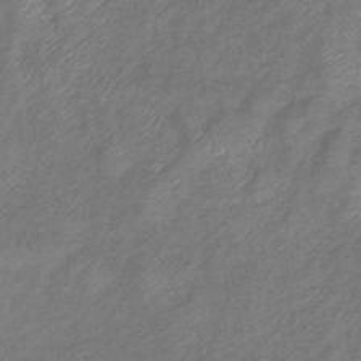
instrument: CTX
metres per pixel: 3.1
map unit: eHb
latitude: -39.8989
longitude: 79.0486
